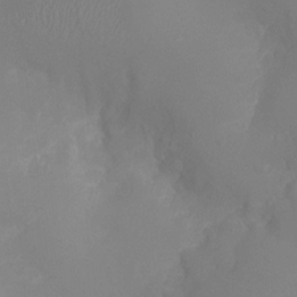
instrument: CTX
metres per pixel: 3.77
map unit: Ht
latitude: -6.3495
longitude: -25.7827
